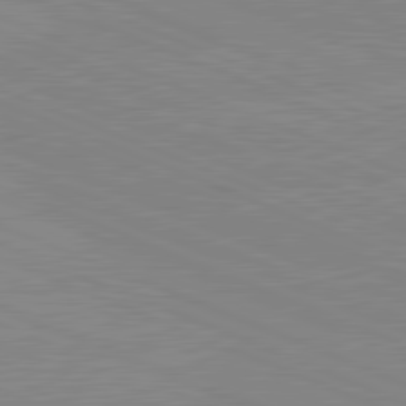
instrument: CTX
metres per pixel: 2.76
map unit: lApd
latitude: 81.6316
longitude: -157.8205
